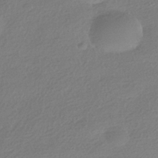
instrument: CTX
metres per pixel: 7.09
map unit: HNhu
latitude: -41.4076
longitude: 94.9919
